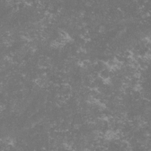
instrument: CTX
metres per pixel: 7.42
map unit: lHvf
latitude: -14.4062
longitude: -99.4237
